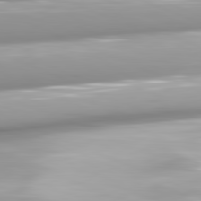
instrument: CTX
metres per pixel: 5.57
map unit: lApd
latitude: 81.8961
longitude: -147.0459
